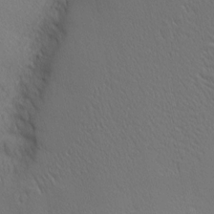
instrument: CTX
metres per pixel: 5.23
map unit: Nhu
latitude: 1.4993
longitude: -77.1214
